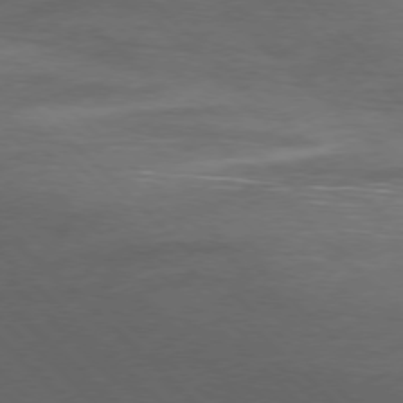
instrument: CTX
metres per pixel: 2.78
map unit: Ap
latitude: -77.8422
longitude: -69.1214
